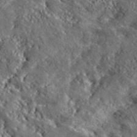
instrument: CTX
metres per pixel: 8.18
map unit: lHvf
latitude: 42.0444
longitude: -89.3482
